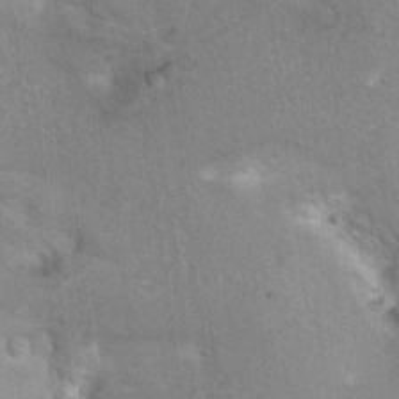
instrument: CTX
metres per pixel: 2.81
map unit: Hto
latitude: 7.3860
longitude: -30.5924
